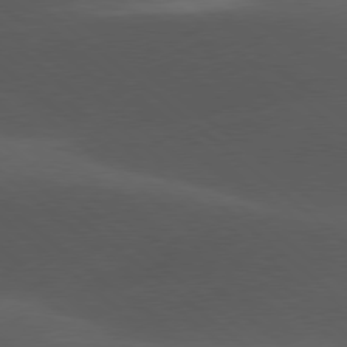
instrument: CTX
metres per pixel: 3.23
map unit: lApd
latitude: 77.9717
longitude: -55.3482
